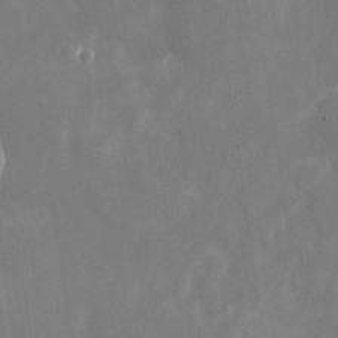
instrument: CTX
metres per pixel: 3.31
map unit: Nhu
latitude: -28.6519
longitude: -76.4034
